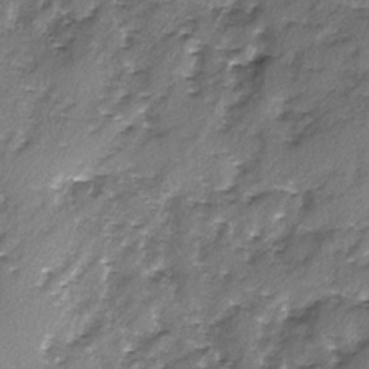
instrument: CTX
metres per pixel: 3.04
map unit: Ave
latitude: -9.9745
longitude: -117.7639
